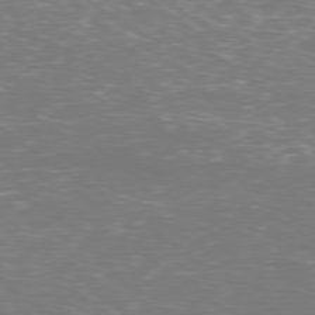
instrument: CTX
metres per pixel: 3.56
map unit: Ap
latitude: -79.0864
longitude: -61.6127
